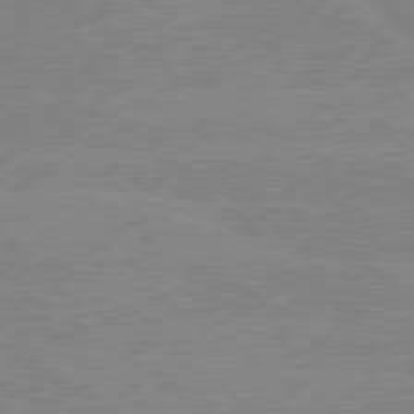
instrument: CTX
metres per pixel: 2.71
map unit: lApd
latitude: 80.1956
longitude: -125.4048
